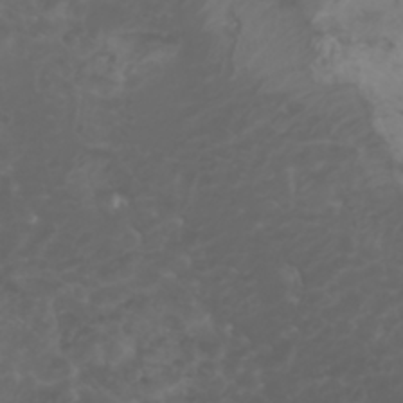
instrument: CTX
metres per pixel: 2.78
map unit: Nhu
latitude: -5.6722
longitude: -79.5938
